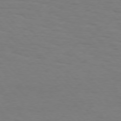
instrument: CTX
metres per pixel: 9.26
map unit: Hpe
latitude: 75.3293
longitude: -132.4034
